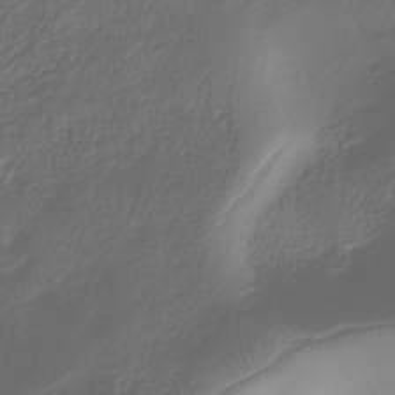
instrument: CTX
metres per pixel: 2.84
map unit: Hve
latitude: -34.6141
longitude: 88.4440
